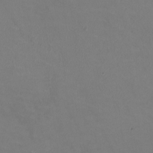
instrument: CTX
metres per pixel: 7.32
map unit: HNhu
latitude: -1.1620
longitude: -2.7813
